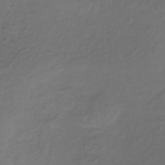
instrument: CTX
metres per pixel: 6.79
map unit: lHb
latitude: -35.4454
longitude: 61.3132
